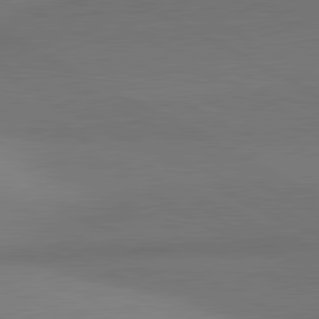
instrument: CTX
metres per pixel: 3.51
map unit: lApd
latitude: 81.2537
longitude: 146.8786
